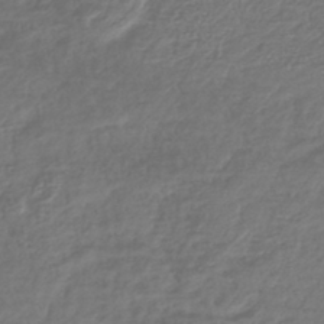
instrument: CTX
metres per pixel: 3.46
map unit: lHb
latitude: -40.8597
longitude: 73.5777
